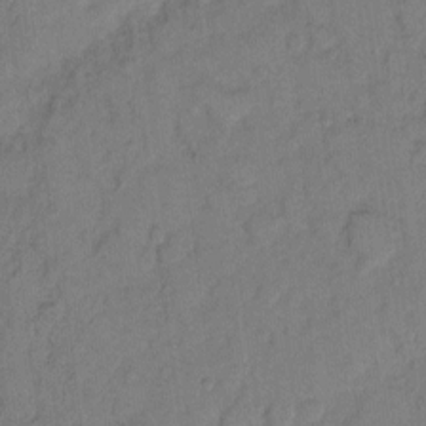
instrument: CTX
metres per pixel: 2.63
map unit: eHh
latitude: 8.0444
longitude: -64.2900
